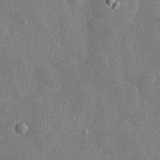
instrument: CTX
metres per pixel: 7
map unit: eHh
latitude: 29.3481
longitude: -79.6316
